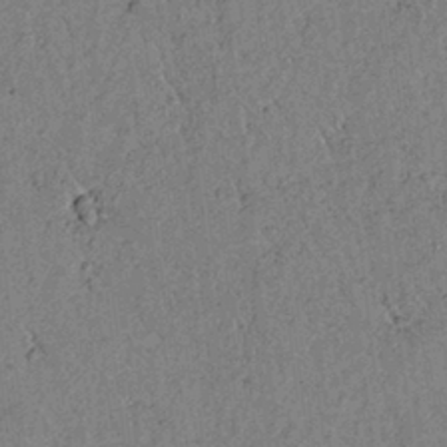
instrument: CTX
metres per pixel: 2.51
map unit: lAvf
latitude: 5.4993
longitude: 159.0864
